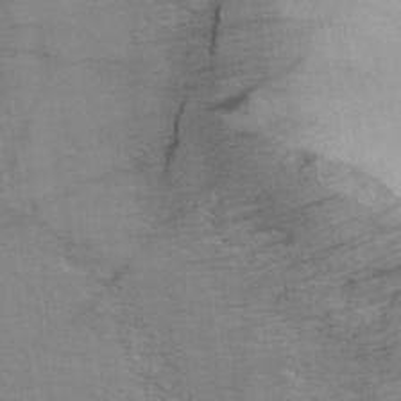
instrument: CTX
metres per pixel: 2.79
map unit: ANa
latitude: 39.5938
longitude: 28.8219
